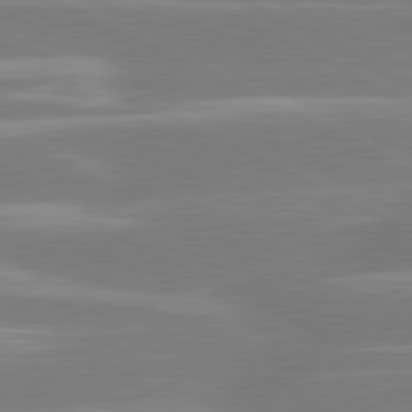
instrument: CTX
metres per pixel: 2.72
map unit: lApd
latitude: 81.0080
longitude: -134.7624
